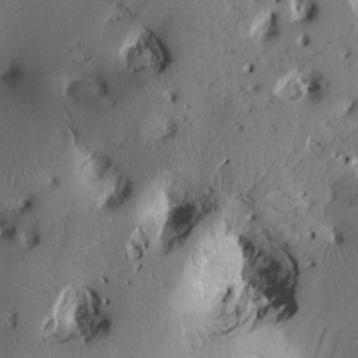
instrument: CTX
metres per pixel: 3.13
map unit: Htu
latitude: 1.9339
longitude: 176.3495
